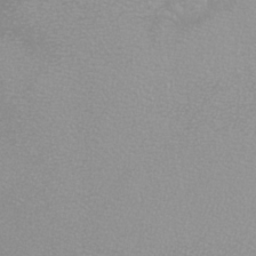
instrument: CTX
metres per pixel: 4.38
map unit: eHh
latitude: -8.1417
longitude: -70.9514
